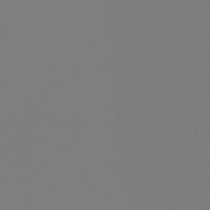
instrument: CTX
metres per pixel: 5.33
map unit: lHb
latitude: -50.1984
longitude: 81.9367
